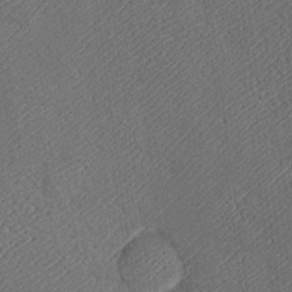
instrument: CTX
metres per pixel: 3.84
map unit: Htu
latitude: -7.2565
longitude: 155.9556
